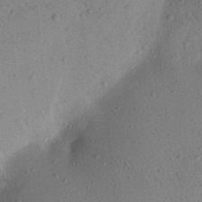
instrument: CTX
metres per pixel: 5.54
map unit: Aa
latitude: 23.0647
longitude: -147.8584
